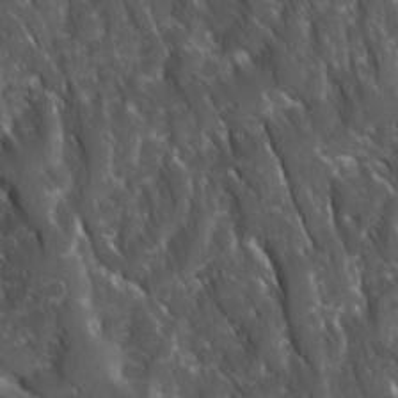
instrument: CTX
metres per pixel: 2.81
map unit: Ave
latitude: 15.7450
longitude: -132.4979
